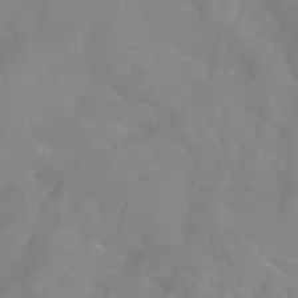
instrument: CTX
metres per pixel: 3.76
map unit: Ht
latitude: -4.5196
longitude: -26.8191
